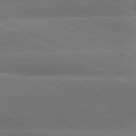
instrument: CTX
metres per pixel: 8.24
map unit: lApd
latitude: 80.3656
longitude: -137.1781
